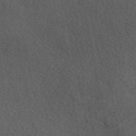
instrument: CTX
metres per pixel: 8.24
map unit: eAb
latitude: 49.5938
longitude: 116.7652
